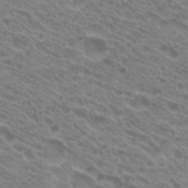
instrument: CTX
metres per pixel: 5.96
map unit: Hto
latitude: 21.6883
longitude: -38.3278
